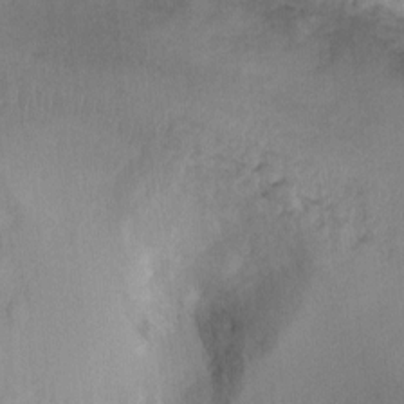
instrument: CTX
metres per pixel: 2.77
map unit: Ht
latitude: -1.8045
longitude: -32.9325
